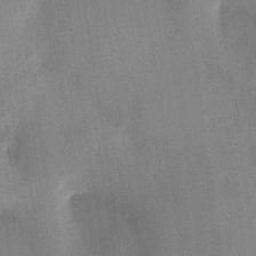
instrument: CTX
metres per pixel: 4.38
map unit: HNhu
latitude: 13.6505
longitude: 11.1431
